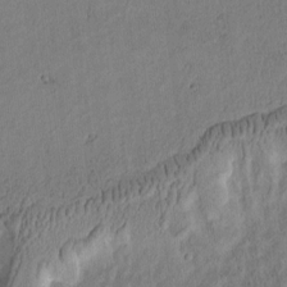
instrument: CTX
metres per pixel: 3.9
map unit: Htu
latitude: -2.7085
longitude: 167.4643
